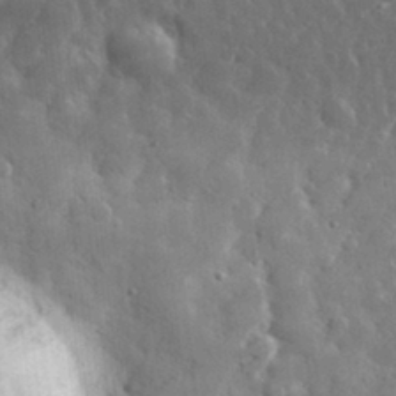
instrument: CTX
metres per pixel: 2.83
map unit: eHh
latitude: 31.7072
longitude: -72.0444
